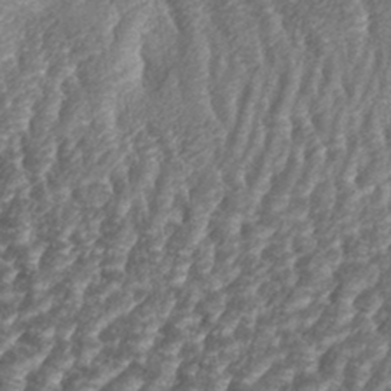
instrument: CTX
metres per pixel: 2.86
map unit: eHh
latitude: 34.9513
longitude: -137.3104
